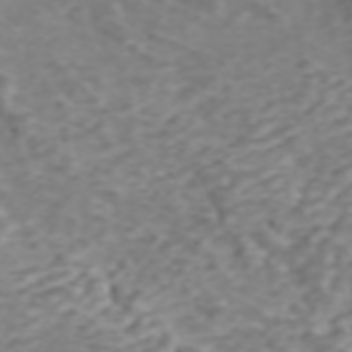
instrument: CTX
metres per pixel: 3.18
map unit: ANa
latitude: 45.7449
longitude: 21.8800
